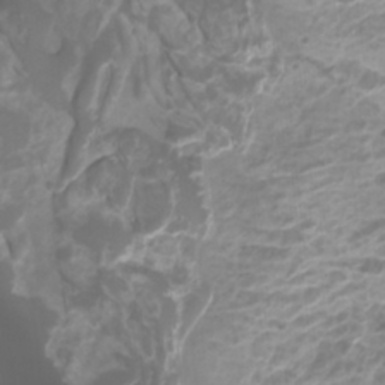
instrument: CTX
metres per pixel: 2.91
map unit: Htu
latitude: -11.2187
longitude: -74.6113
